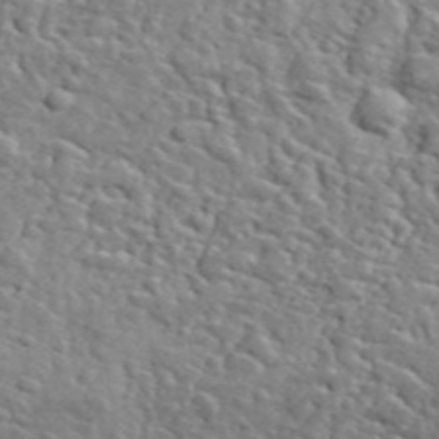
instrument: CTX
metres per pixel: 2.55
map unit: lHvf
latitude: 36.8758
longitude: -86.9325
